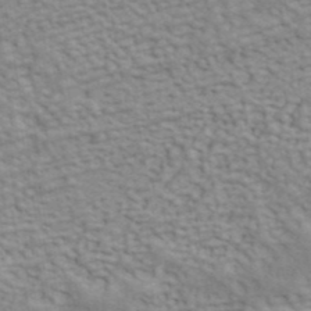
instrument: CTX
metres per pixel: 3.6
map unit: ANa
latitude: 41.6127
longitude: 54.5952
